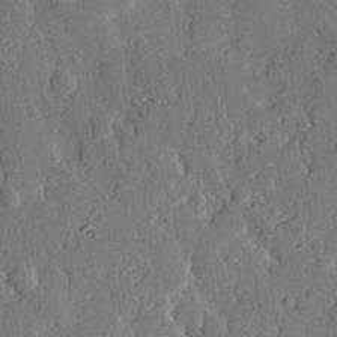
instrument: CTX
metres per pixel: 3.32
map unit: eHh
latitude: 30.1389
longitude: -78.2145
